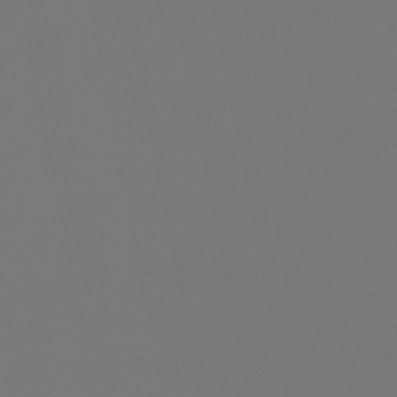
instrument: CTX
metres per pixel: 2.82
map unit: lHb
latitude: -47.9178
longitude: 64.4818
